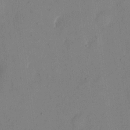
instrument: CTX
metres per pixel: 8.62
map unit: eHh
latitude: 11.0270
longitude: -69.3293
